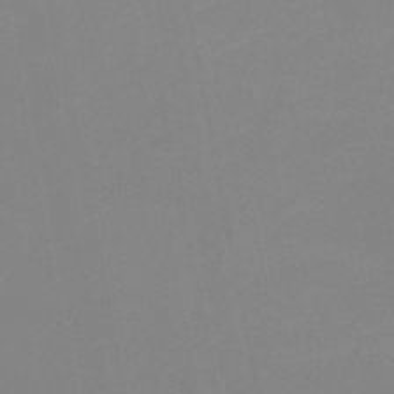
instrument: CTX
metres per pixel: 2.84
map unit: eHb
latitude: -37.1242
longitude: 74.8030
